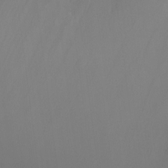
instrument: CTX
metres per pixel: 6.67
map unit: Ht
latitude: -6.7652
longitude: -34.8569
